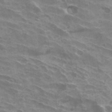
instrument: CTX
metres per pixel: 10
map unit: Hto
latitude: 33.1403
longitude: -42.7813
